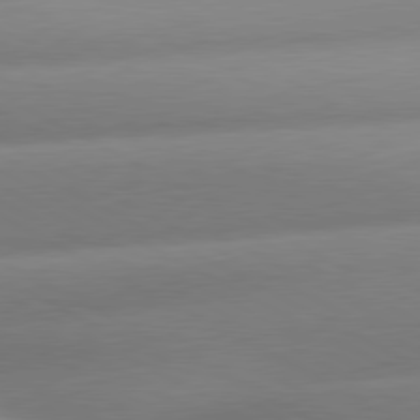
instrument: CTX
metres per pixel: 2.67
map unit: lApd
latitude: 80.4034
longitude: -159.0459
